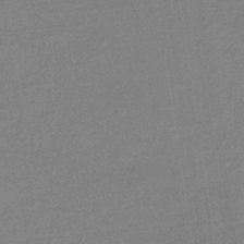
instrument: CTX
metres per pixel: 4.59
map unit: eHb
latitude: -36.8030
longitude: 77.0109
